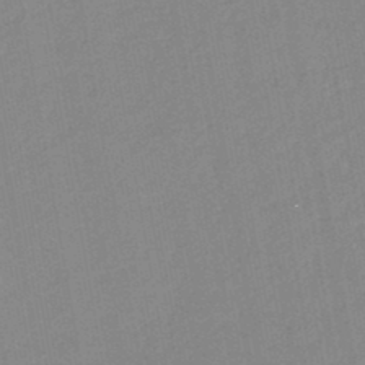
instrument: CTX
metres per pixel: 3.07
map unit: lHb
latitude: -45.8989
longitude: 73.1620
